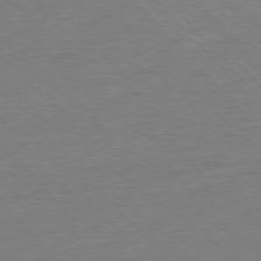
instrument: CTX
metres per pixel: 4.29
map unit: Ap
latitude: -77.1620
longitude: -95.3860
